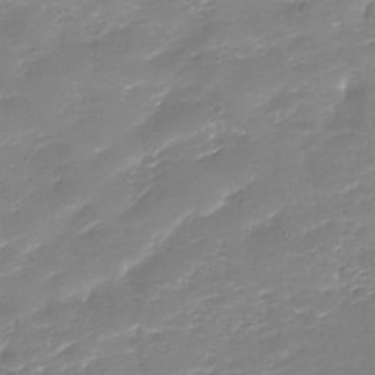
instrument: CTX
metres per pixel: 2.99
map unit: Nhu
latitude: -29.2376
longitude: -64.8758
